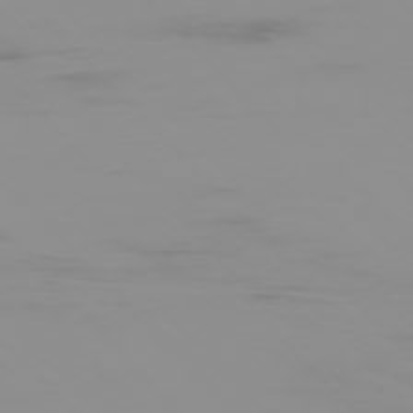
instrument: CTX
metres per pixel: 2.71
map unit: Ap
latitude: -76.0472
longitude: -75.6505
